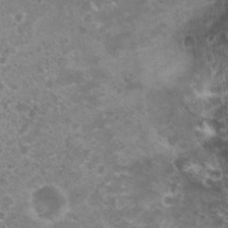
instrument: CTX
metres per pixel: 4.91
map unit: Nhu
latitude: 7.9528
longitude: -20.6679
